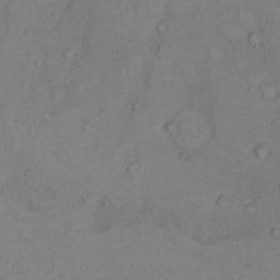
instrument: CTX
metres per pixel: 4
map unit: Hto
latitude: 7.7450
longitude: -59.9528
